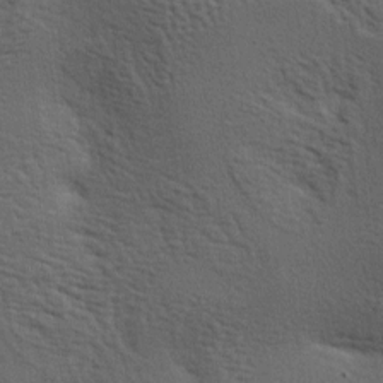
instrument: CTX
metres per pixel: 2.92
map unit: lAa
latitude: -6.9730
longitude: -125.4804
